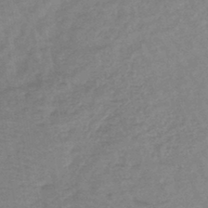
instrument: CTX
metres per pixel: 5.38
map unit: lHb
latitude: -44.2173
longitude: 79.5399
